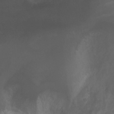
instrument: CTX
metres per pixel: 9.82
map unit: Ht
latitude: -1.3699
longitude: -18.9324
